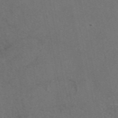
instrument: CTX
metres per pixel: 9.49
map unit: eAb
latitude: 47.2537
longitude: 109.6911
